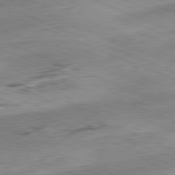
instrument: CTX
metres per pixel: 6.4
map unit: Ap
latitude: -81.8423
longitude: -82.4034
